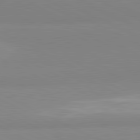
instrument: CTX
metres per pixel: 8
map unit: lApd
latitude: 81.5182
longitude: 179.9745
